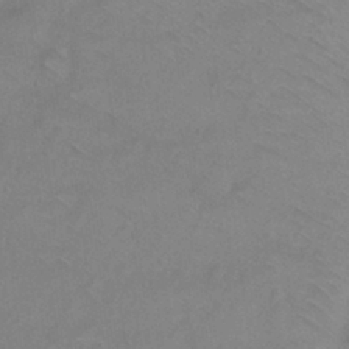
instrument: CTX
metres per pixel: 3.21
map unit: Ht
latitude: -0.3685
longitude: -33.0081
